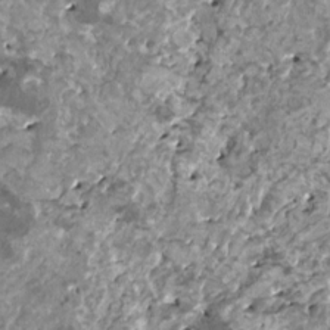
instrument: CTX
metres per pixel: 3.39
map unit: HNhu
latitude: 0.3656
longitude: 5.8044
